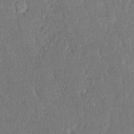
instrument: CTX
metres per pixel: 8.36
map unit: eHh
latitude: 18.3089
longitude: -62.3468
